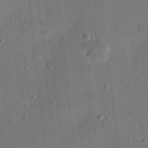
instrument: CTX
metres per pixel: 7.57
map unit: eHh
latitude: 24.4223
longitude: -71.0080
